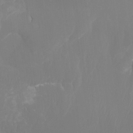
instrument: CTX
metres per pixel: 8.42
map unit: Ht
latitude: -15.8801
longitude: -49.9339
